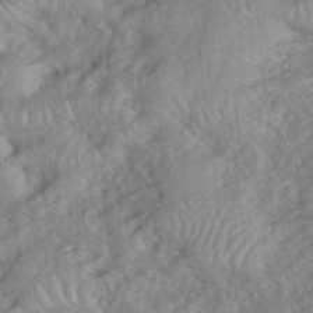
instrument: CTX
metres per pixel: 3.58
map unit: eHh
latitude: 39.1403
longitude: -56.2144
